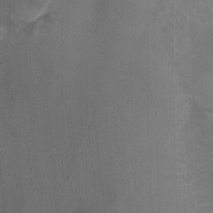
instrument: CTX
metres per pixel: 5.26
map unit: Ht
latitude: -0.9353
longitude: -17.1025
